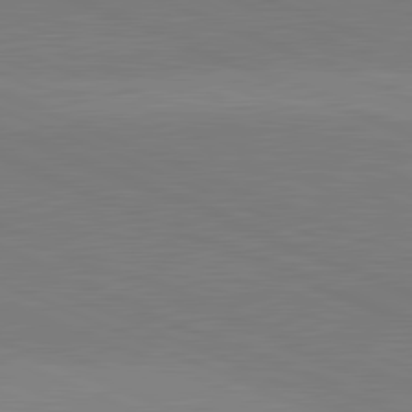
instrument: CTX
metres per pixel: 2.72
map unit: lApd
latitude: 81.9717
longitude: 138.5952
